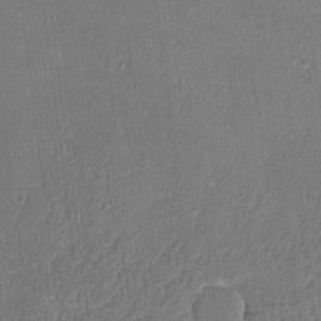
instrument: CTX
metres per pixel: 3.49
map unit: lHvf
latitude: -12.9353
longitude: -100.5924
